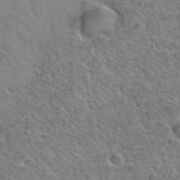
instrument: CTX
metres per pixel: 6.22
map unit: Hto
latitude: 38.5168
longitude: -44.9325
